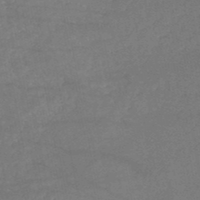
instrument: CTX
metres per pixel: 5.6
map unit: HNb
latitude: -51.0864
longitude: -39.4615
